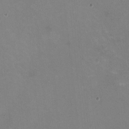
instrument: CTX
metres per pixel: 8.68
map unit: HNhu
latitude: -0.4629
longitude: -3.1781
